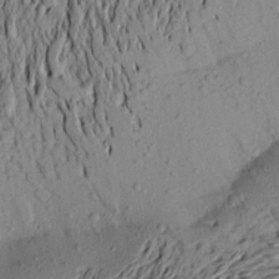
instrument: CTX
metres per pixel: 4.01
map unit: Aa
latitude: 20.5546
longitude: -149.4049
